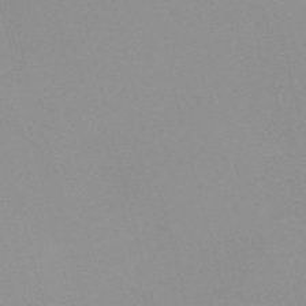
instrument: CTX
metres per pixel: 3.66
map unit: Nve
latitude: -57.4643
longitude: 60.2362
